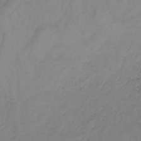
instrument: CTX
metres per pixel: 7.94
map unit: lHb
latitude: -34.3684
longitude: 66.4818
